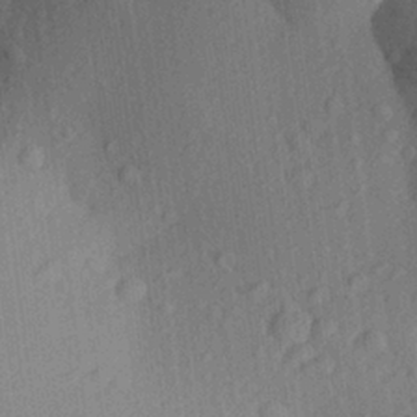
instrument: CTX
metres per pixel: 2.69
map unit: Aa
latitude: 27.5371
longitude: -141.7260
